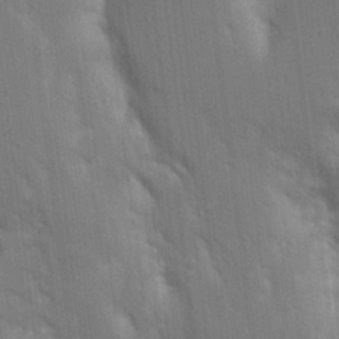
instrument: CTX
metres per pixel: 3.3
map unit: Aa
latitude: 16.3845
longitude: -149.2726
